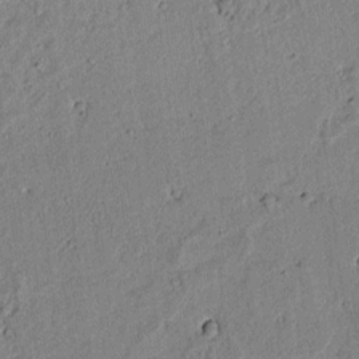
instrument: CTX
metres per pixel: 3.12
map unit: lAvf
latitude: 6.2522
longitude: 168.5951
